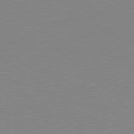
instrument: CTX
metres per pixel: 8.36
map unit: Hpe
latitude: 77.9528
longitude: -173.7071
